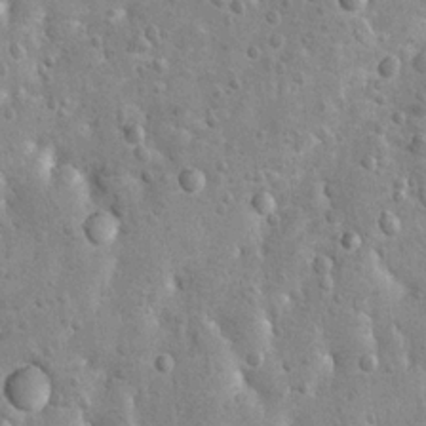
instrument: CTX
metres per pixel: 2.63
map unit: Hto
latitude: 11.5560
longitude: -36.3089
